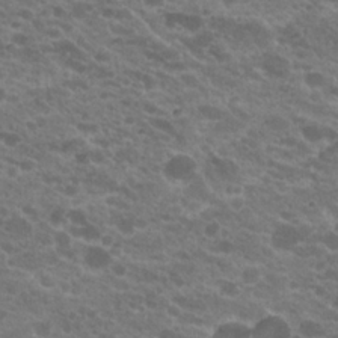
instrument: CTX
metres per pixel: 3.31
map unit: Hto
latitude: 20.6491
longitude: -35.5182
